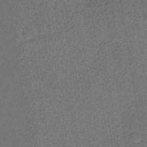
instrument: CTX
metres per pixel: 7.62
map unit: lHb
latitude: -39.8045
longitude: 63.2565
